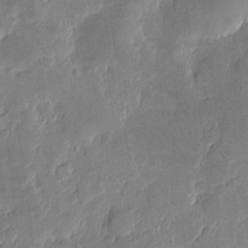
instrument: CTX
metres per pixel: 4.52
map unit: eHh
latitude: 4.2711
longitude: -71.3293
